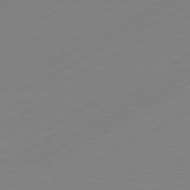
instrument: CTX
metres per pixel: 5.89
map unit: Hpe
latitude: -81.6344
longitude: 13.3888
